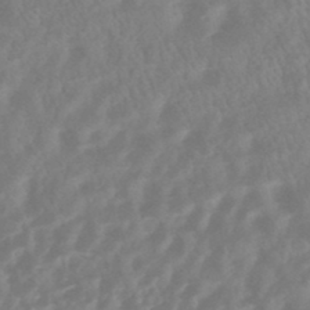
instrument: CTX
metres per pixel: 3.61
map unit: HNhu
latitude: -45.1053
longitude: 91.6155
